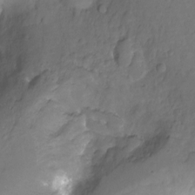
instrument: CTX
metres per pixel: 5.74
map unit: Ht
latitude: -10.7463
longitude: -35.6882
